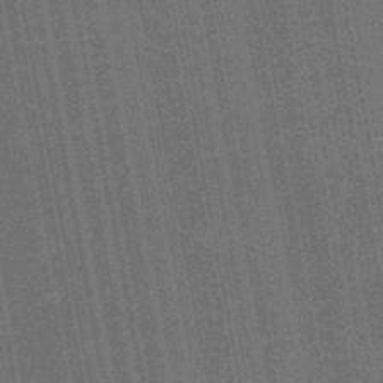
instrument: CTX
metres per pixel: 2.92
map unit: HNb
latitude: -45.3132
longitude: 52.9352
